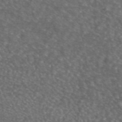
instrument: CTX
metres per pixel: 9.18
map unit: eAb
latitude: 45.4048
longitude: 114.7841
